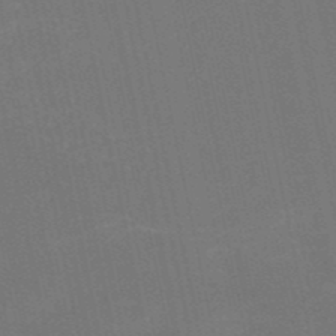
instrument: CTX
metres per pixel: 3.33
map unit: HNb
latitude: -51.3887
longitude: -48.3278
